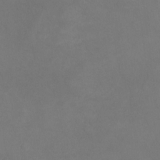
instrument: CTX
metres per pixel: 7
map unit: Nhu
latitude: -22.6897
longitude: -57.5938
